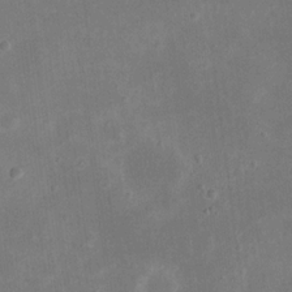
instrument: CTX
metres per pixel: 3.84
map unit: eHh
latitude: 19.5182
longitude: -70.5546
